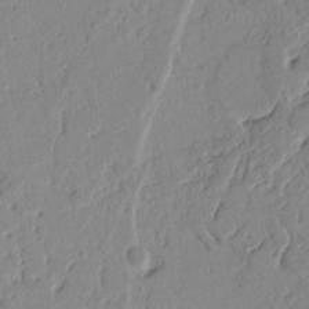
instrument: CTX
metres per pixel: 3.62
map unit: Ht
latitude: 10.3278
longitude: -78.3279
